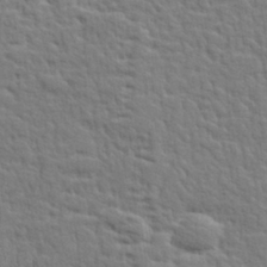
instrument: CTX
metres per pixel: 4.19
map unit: lHvf
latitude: 25.2348
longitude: 143.4643
